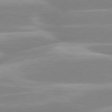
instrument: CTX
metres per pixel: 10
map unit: lApd
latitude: 80.2711
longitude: -129.6316
